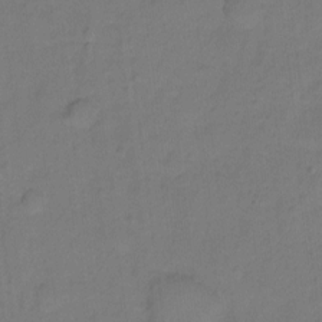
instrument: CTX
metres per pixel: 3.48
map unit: Hto
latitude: -2.2550
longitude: -34.3656
